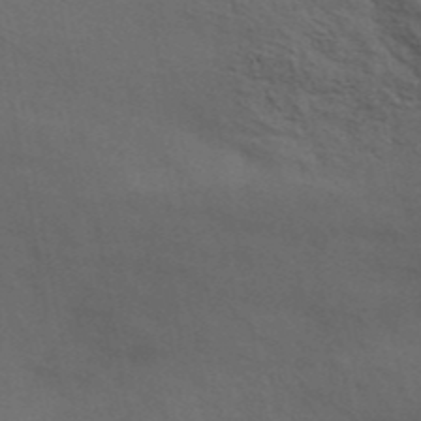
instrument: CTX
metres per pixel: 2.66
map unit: ANa
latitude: 44.5735
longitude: 38.2172
